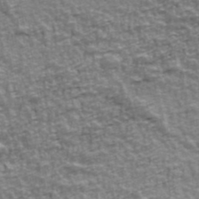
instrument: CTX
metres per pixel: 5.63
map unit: Ave
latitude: 42.0444
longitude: -113.0836
